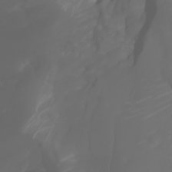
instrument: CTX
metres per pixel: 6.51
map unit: Htu
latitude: -1.0487
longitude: -75.7072
